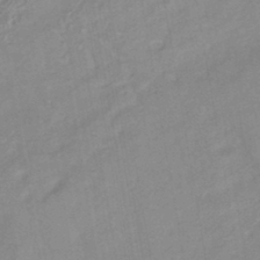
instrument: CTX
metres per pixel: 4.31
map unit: HNhu
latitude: -42.1227
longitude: 91.2943
